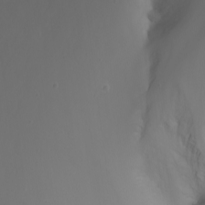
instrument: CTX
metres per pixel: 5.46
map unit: Nhu
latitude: -8.2172
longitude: -82.4978
